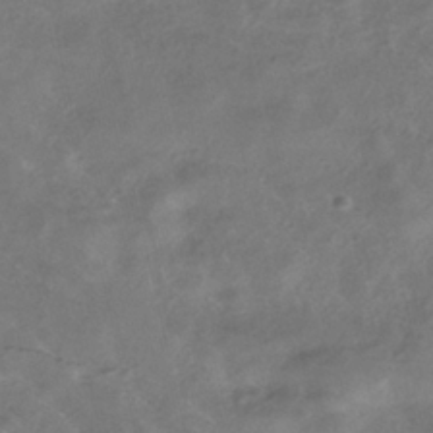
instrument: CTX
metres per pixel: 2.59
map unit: ANa
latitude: -36.8219
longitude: 95.6910
